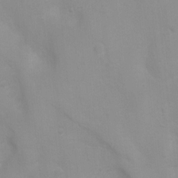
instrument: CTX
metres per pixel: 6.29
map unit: Ht
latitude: 3.0836
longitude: -22.5735
